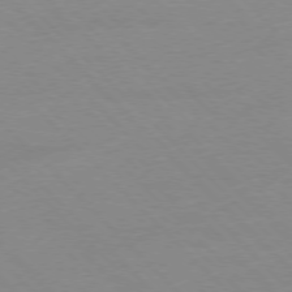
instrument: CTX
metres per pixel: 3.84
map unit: Ap
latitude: -77.8044
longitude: -87.5371
